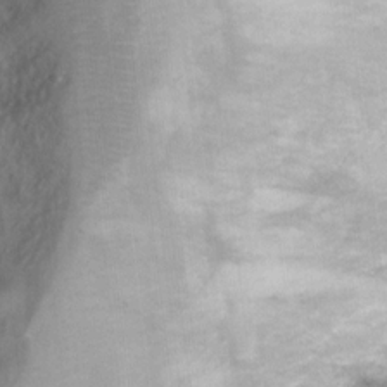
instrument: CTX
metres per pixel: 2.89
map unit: Ht
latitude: 6.5357
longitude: -36.4034
